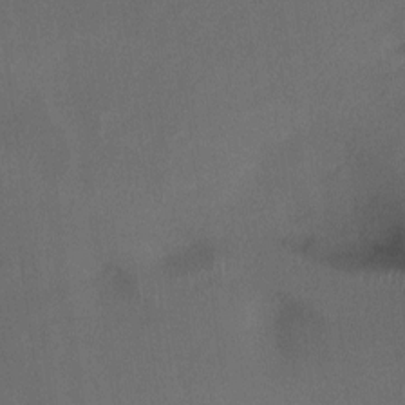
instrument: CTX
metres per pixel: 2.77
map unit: Nhu
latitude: -7.5210
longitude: -72.1011
